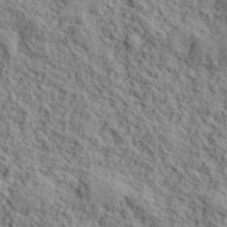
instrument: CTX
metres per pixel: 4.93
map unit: lHvf
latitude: 39.4237
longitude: -87.6883
